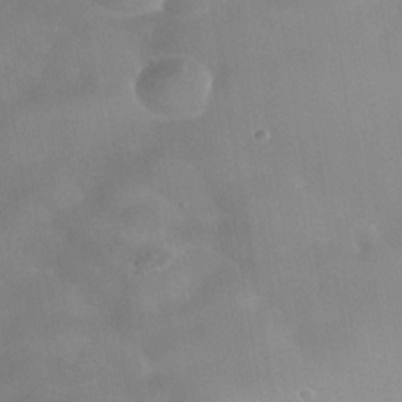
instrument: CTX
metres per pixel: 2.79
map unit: Nhe
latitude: -37.8233
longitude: -118.1955
